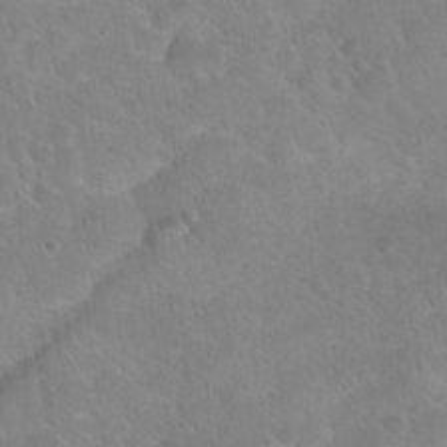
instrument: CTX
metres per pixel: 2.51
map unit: Hto
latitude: 22.2711
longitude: -50.7435
